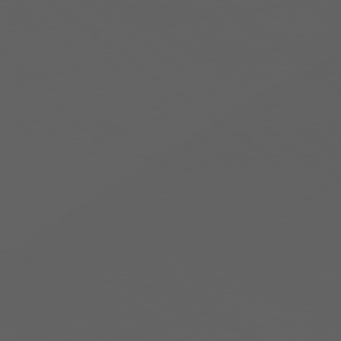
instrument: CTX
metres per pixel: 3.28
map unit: Ap
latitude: -77.4832
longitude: -75.5182
